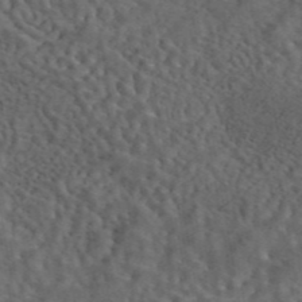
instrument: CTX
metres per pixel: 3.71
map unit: eAb
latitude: 43.9906
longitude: 110.7274
